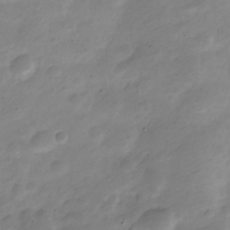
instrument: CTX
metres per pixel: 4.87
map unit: Nve
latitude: -23.2187
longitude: 105.6533
